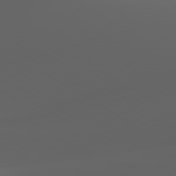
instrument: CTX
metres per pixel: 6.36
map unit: lApd
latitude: 80.0444
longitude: -93.4048
